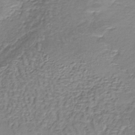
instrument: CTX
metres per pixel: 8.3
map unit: lHb
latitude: -38.8219
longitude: 60.9920
